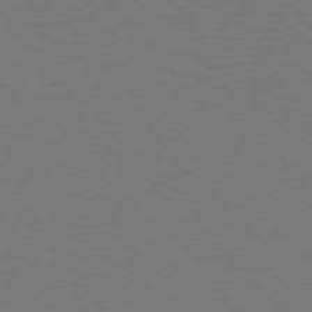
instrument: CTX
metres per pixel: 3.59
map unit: Hpe
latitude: 74.4790
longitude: -123.6883
